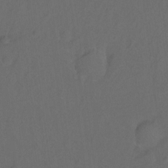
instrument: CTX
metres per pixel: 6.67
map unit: Hto
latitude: -10.2173
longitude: -37.0837
